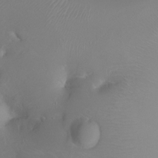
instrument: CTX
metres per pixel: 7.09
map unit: Ht
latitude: -17.2943
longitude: -43.8206
